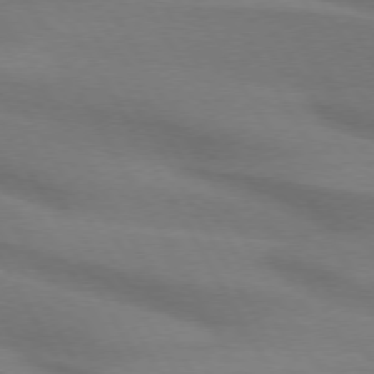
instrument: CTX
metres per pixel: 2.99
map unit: lApd
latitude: 74.2145
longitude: -65.4426
